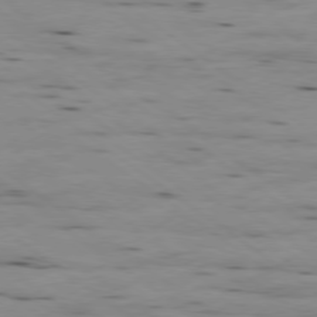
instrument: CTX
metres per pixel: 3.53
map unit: Ap
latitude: -79.4076
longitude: -102.0633
